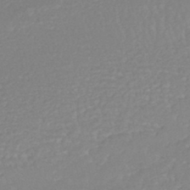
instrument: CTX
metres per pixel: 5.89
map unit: HNhu
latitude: -46.0661
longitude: 98.6140
